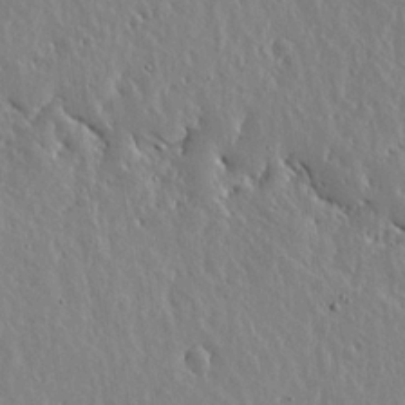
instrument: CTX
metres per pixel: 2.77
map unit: lHvf
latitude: 18.6679
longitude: -117.2348
